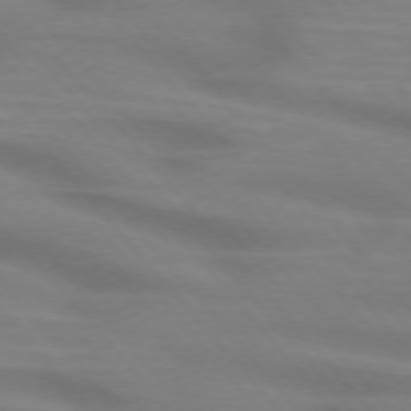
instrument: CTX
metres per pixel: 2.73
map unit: lApd
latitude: 74.7813
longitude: -60.5168
